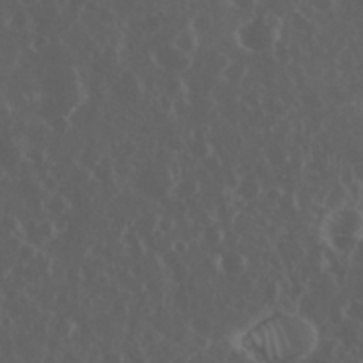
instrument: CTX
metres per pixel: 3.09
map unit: eHh
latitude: 34.2522
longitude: -59.4238
